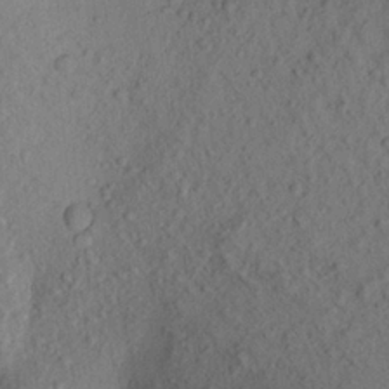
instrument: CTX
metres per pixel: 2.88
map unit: Aa
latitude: 21.5182
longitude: -147.6505
